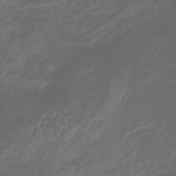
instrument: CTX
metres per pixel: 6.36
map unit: lHb
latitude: -36.9730
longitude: 72.8786
